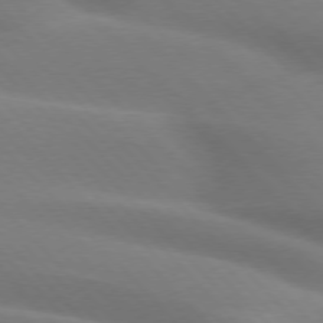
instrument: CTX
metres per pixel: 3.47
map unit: lApd
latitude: 75.2915
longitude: -61.7827
